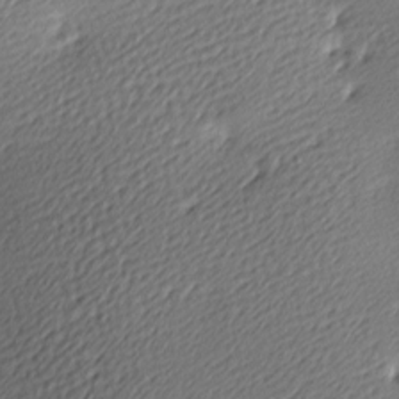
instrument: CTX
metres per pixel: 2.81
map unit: lAa
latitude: -9.7478
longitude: -126.9325
